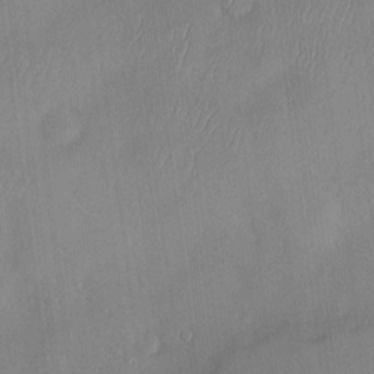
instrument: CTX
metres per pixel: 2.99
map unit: Hve
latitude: -11.0487
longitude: 173.8989
